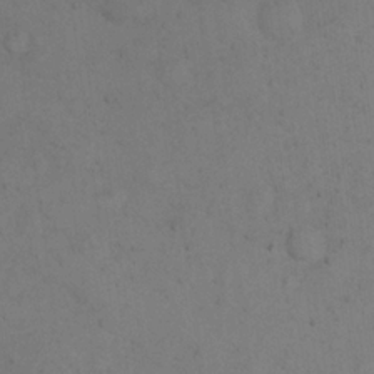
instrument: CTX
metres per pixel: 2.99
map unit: Nhu
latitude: 20.9514
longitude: -72.5735
